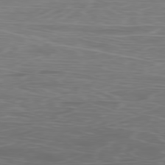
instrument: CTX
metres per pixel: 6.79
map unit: Ap
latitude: -79.3509
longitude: -74.8191
